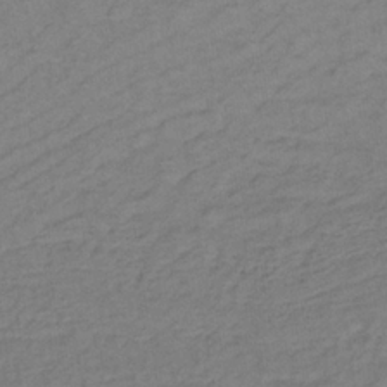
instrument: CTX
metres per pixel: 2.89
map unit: lHb
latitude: -32.8408
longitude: 64.9920
